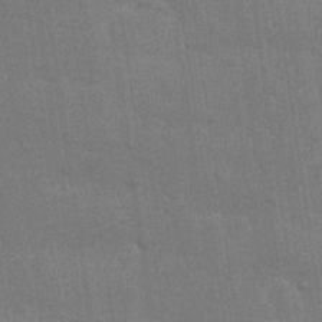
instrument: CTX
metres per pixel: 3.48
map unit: Nhu
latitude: 26.7435
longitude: -64.4034
